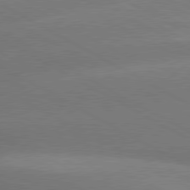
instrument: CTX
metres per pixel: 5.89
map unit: lApd
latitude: 80.1956
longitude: -150.9324
